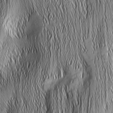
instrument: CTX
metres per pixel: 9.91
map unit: Nhu
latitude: -5.4454
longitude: -151.8394
